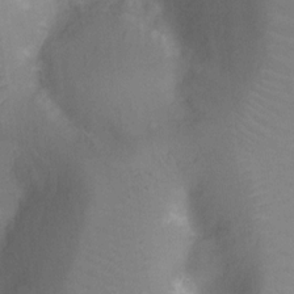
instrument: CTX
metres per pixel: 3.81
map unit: Nhu
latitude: -13.7667
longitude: -24.4601
